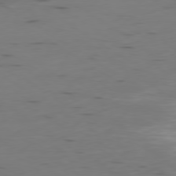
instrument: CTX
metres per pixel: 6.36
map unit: Ap
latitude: -79.8422
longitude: -61.6505
